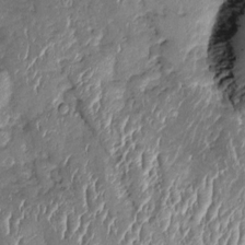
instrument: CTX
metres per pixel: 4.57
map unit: Htu
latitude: 2.3467
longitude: 148.0850
